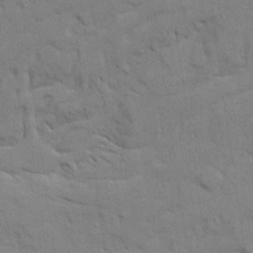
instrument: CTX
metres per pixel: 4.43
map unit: Ave
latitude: 22.2333
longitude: -130.5168
